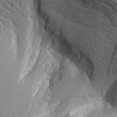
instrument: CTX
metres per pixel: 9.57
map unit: Aa
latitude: 9.5182
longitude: -129.2726
